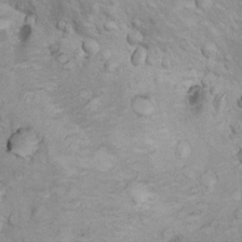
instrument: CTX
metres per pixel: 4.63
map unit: Nhu
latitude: 14.0444
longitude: -28.5168
